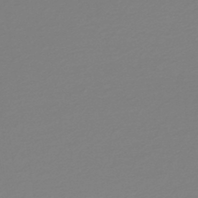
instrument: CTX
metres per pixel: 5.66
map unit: lHb
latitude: -45.5966
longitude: 70.8597
